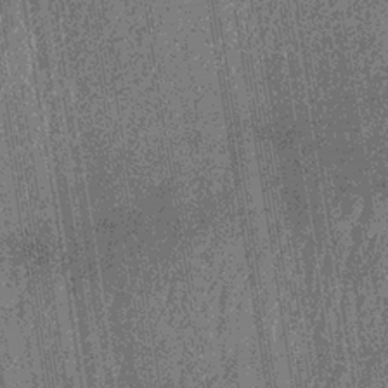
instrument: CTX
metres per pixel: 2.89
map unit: lHb
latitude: -33.8234
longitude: 66.5385
